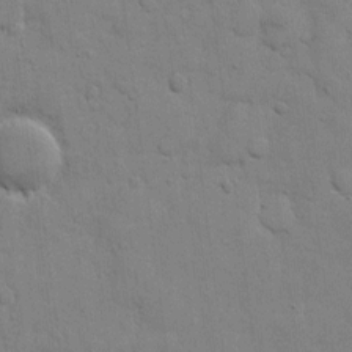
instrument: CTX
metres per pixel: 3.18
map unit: eHh
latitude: 9.8583
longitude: -67.0647
